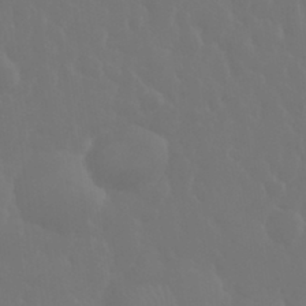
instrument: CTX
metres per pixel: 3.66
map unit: eHh
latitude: 33.9906
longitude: -58.4790
